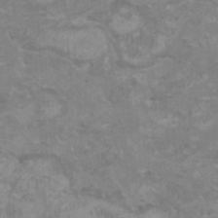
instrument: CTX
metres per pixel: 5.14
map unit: HNhu
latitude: 1.8772
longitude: -2.3467
